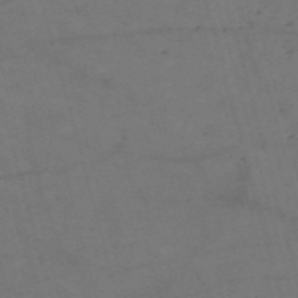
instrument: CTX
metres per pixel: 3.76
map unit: Nve
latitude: -58.8785
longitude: 51.5777
